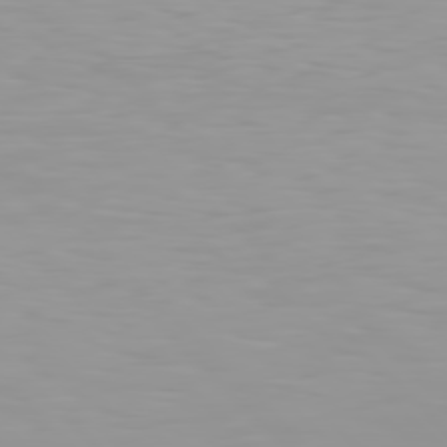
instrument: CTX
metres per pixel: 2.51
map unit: Hpe
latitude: 77.5371
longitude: -140.3467
